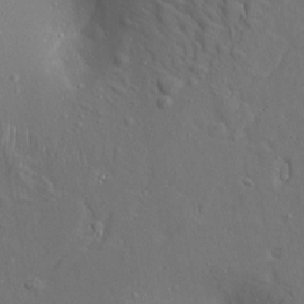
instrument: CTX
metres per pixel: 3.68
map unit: Aa
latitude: 9.2159
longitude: -132.5168
